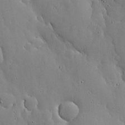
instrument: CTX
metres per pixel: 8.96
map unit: lHvf
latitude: 18.4979
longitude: -114.3467
